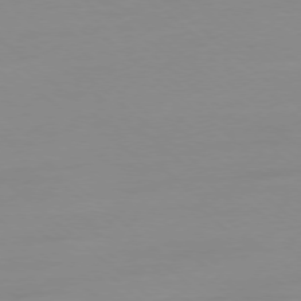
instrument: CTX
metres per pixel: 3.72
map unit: Ap
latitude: -78.1605
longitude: -66.7813
